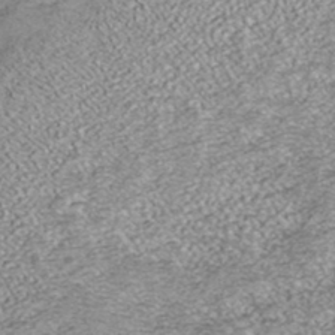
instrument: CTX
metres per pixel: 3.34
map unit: ANa
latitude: 37.7072
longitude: 17.4455
